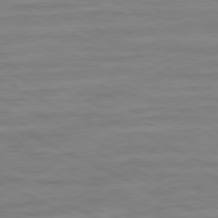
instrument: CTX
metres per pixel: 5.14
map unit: Ap
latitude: -80.0283
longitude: -104.9325
